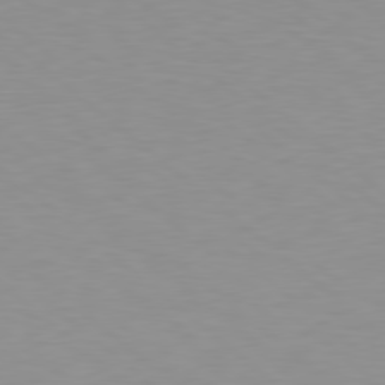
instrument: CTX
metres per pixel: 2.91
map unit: Hpe
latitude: 78.4979
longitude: -165.8961
